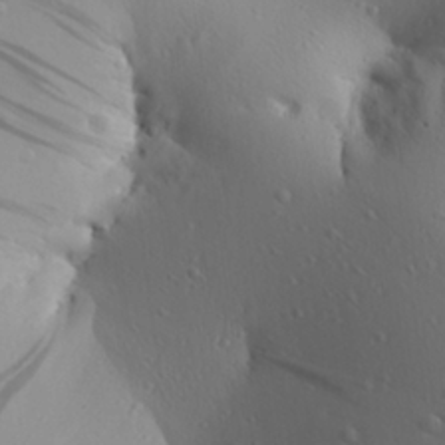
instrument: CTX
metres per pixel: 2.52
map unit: Aa
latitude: 26.8947
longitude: -136.1389
